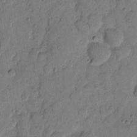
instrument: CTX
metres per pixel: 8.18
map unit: eHh
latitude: 11.6505
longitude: -65.5749
